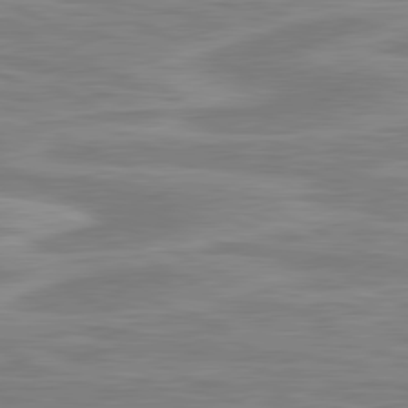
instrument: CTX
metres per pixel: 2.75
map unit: lApd
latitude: 80.7624
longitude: 172.6707
